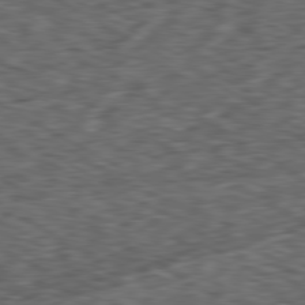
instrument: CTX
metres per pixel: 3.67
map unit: Ap
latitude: -80.7463
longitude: -73.9717
